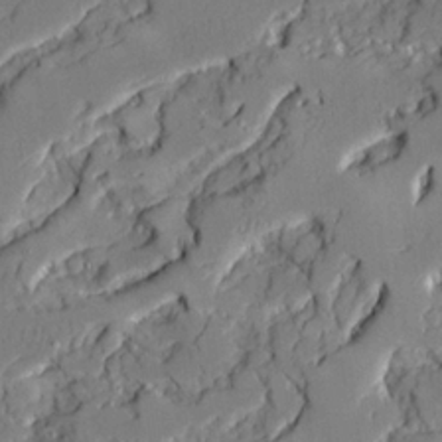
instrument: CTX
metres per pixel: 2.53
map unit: Ave
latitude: 22.0633
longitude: -129.2159
